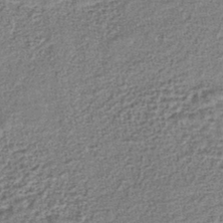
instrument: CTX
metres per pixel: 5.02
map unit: lHb
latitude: -43.1809
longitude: 79.2565
